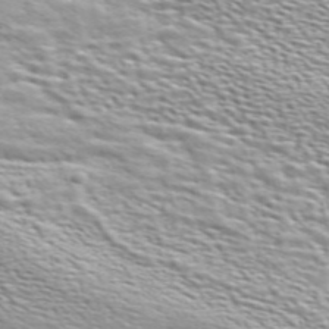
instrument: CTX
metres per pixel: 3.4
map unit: ANa
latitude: 48.8191
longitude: -75.3671
